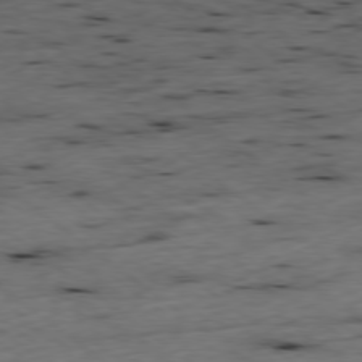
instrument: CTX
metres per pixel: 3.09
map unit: Ap
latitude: -78.7652
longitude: -90.3467
